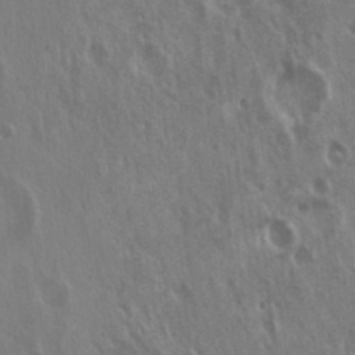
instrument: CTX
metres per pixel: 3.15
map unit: Hto
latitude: 18.1766
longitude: -57.3481
